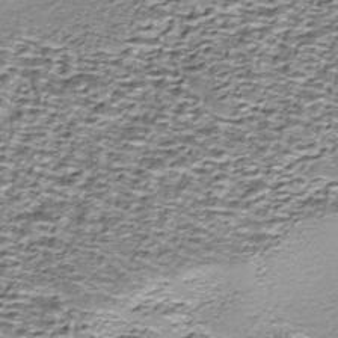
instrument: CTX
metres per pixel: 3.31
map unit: Nhe
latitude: -45.8045
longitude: 153.4454
